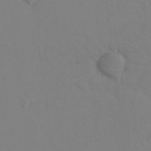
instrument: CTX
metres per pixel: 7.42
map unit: Hto
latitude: 7.0458
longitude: -34.8002
